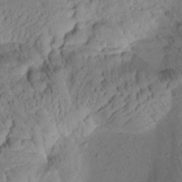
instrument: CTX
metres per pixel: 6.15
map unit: Htu
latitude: 0.8380
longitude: 175.6532
